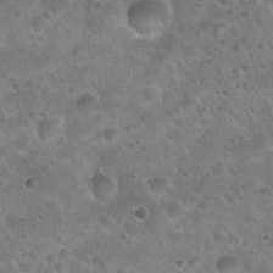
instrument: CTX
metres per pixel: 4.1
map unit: Hto
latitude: 22.4034
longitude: -54.5735
